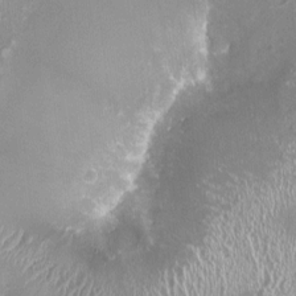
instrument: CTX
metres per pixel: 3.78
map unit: HNhu
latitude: -1.6344
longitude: 0.1228
